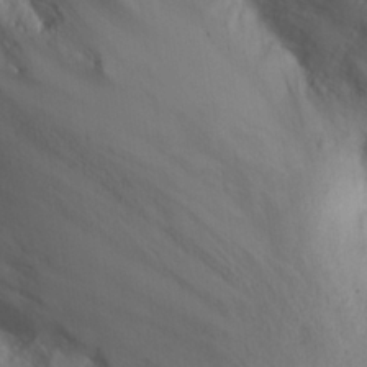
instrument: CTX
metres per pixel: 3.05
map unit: eHh
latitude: 25.4048
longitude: -64.8569
